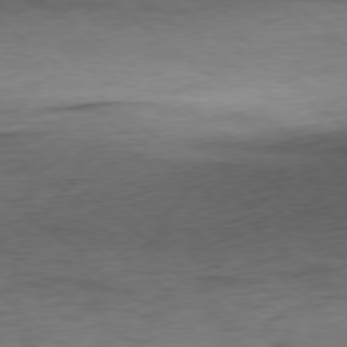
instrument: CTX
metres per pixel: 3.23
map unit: Ap
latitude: -78.6518
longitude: -92.4412
